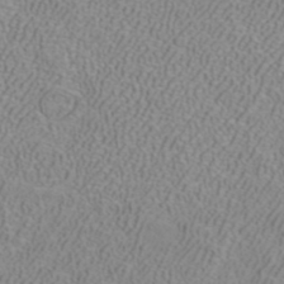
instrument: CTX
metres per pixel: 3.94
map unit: ANa
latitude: 40.1010
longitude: 21.8611
